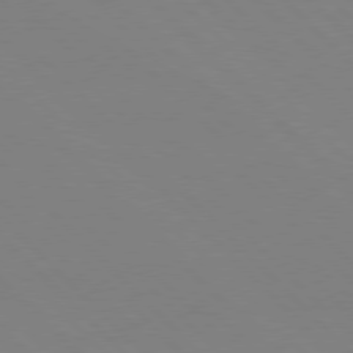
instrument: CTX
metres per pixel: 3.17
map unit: Hpe
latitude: 77.4426
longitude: -125.4615
